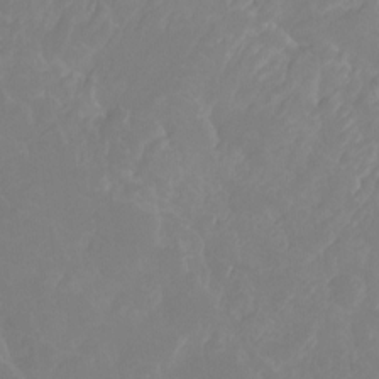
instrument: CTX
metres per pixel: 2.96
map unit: Htu
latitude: -12.7274
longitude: -72.3090
